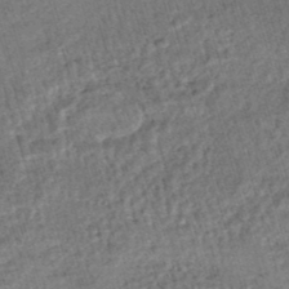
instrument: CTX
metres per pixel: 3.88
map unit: HNhu
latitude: -47.7477
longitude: 99.5588
